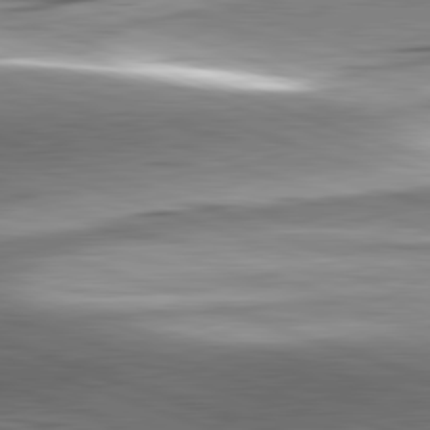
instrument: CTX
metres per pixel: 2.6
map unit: lApd
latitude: 82.0255
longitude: -151.2915
